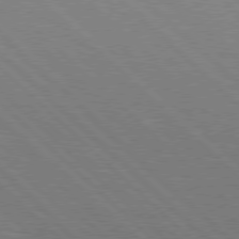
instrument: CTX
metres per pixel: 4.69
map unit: Hpe
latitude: 77.5560
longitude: -127.6505
